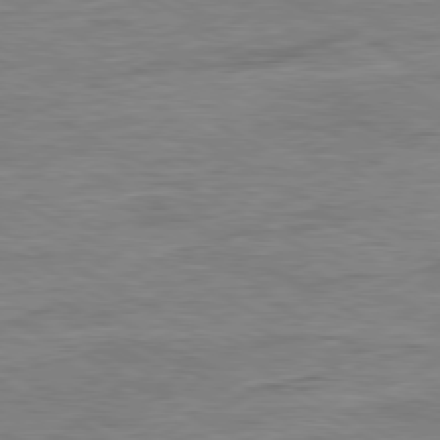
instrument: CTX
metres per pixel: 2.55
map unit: Ap
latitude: -80.5196
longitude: -77.0647
